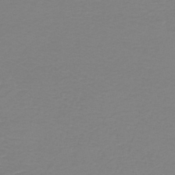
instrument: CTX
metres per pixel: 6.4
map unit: HNb
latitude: -45.3321
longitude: 54.0472
